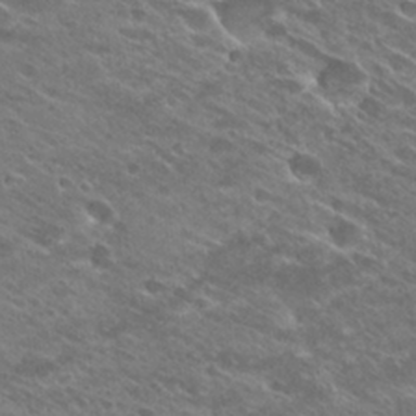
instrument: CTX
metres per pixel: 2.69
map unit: Hto
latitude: 26.8758
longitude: -41.9339
